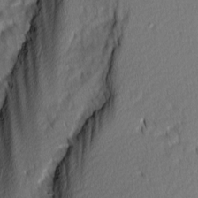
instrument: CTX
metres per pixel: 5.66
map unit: Ave
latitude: 1.7638
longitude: -109.9150
